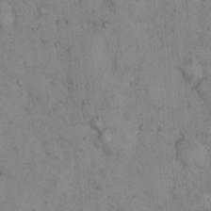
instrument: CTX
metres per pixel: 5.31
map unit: Hto
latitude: 13.0837
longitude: -59.4238
